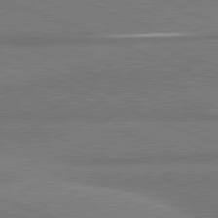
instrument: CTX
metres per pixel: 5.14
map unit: lApd
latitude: 81.5371
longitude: 164.2551
